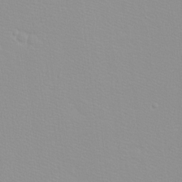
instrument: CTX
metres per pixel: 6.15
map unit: eHh
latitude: -8.4062
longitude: -70.5546
